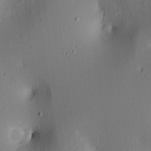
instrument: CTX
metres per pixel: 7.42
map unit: lAa
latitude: 6.2334
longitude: -113.6694
